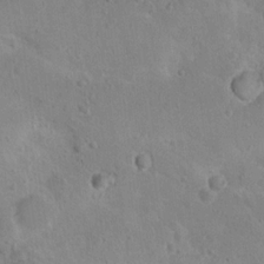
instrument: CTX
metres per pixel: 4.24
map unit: Nhu
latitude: 14.9514
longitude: -29.0836
